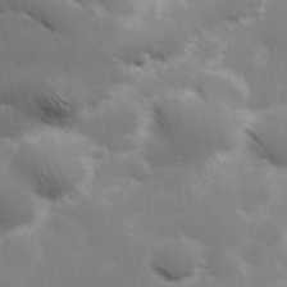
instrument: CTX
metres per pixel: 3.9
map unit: Hve
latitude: 31.2726
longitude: 149.6911
